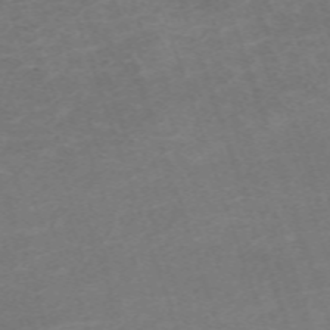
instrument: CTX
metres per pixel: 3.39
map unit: eHh
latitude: -64.2362
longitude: 50.1606
